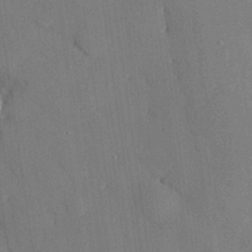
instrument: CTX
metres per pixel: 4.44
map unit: eHh
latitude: 27.6694
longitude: -80.1956
